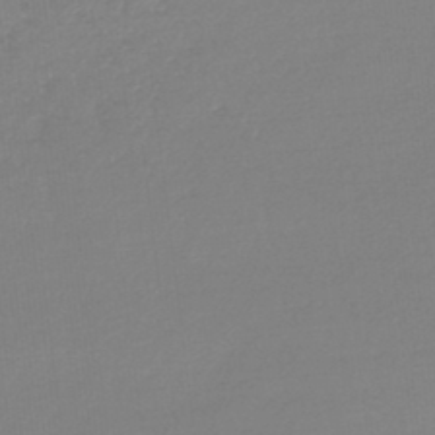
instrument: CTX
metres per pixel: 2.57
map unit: lHb
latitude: -45.8045
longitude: 65.6155
